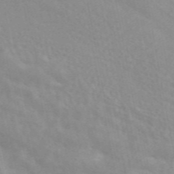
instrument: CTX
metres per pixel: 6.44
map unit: ANa
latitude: 46.5357
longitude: 25.6344
